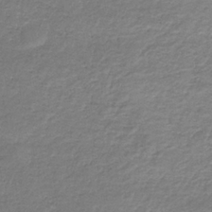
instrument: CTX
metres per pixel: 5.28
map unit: HNb
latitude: -34.3684
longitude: 62.0472
